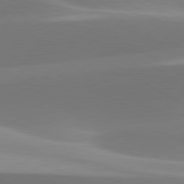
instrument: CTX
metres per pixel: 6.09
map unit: lApd
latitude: 79.8206
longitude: -93.6694
